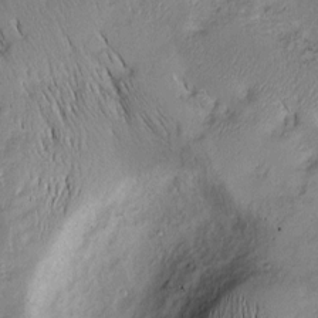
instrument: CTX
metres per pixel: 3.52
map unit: Nhu
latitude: -7.6155
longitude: -152.3656
